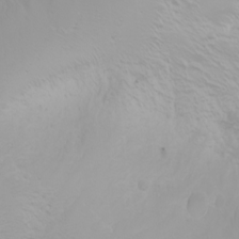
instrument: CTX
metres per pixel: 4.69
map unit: Htu
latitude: -0.0661
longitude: -76.4979
